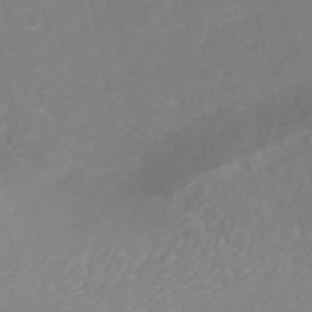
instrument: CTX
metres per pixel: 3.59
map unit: ANa
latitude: 37.9717
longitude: 24.0661
